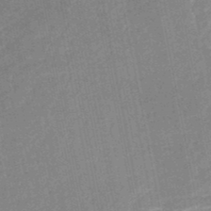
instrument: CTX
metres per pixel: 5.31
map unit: HNb
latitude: -48.3873
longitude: -44.1578
